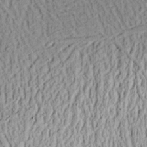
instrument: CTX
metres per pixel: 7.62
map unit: Ht
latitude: 13.2537
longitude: -74.3467
